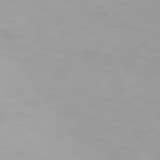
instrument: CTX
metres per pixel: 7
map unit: Hpe
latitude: 74.1578
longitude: -129.0647
